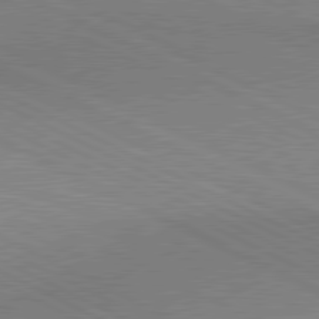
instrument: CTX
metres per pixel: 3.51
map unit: lApd
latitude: 80.6868
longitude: 148.2551
